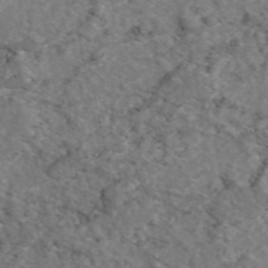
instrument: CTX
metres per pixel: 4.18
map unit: eAb
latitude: 47.7072
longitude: 117.0486
